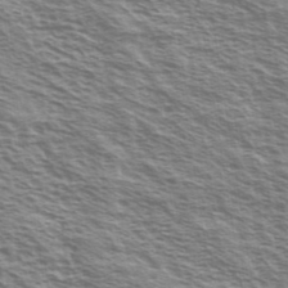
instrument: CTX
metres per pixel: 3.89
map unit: Ave
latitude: 38.3656
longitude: -110.2712
